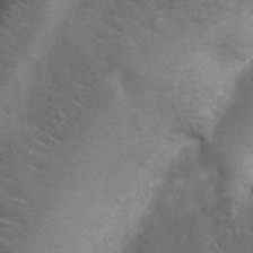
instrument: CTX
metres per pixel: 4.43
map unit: Nhu
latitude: 7.0836
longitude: -22.6490
